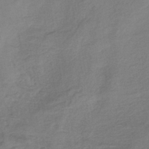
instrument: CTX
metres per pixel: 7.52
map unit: lHb
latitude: -40.3306
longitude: 66.8030
